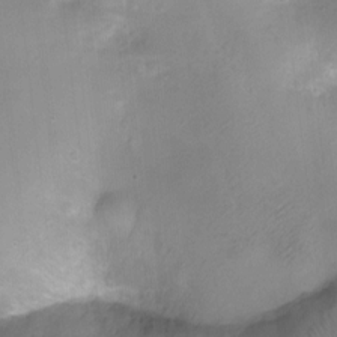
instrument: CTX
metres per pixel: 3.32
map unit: Ht
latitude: -5.6155
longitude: -21.0459
